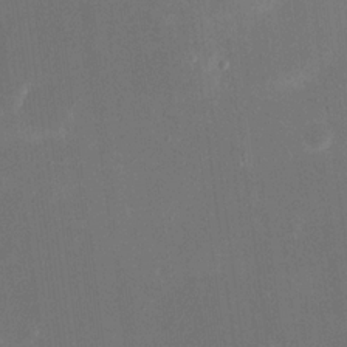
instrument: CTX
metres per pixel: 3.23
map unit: eHh
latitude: 18.7813
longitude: -70.4412
